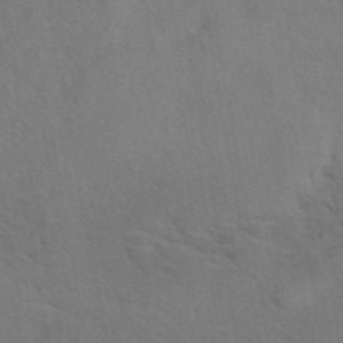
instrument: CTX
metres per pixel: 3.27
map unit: eAb
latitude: 42.1767
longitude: 107.8423
